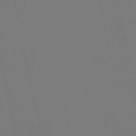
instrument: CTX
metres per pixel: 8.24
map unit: lHb
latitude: -50.1795
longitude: 70.2740
